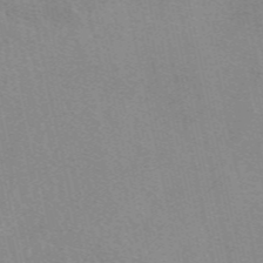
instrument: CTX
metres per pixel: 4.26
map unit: eAb
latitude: 49.8772
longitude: 105.8233
